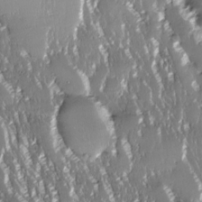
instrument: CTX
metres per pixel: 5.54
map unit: Nhe
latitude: -27.5966
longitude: -110.4790
